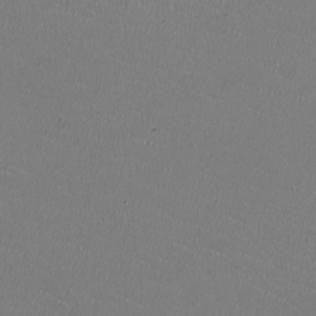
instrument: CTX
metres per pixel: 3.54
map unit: HNhu
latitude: -2.7463
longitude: -2.4790
